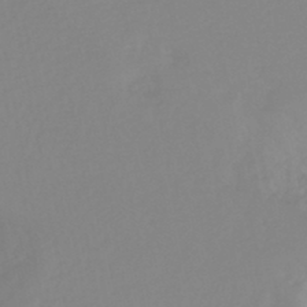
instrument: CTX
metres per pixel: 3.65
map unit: eHb
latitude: -44.8408
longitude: 84.6140
